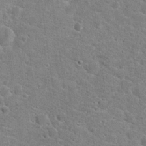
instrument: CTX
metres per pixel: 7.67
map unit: Hto
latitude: 19.2537
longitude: -37.2537
